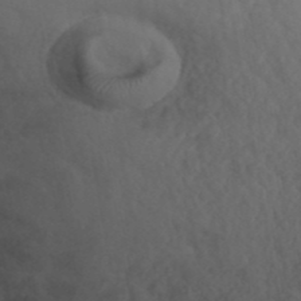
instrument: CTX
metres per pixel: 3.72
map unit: ANa
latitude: 42.4034
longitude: 52.9541
